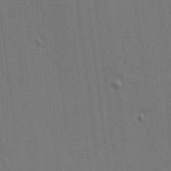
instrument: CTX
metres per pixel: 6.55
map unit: lAa
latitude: 12.4601
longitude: -108.5356
